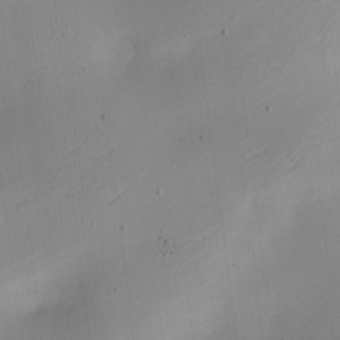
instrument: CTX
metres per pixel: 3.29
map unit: Nhe
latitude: -19.8044
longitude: 144.2928
